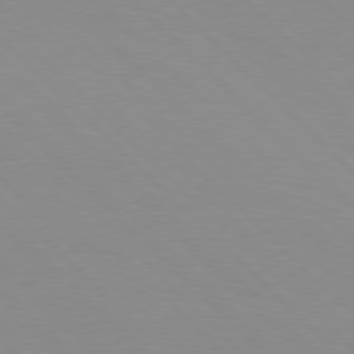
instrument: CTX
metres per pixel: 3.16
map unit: Hpe
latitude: 77.4048
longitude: -160.6490
